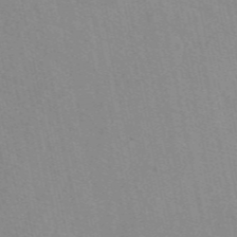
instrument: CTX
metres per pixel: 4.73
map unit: eAb
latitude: 47.8962
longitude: 115.5588
